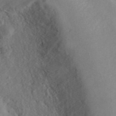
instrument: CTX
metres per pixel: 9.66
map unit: ANa
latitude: 40.2144
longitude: 23.4832
